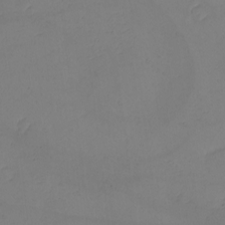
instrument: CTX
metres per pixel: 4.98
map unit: eHh
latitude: -2.2361
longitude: -74.5924
